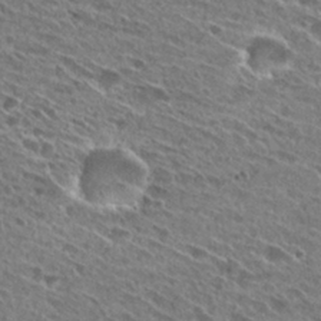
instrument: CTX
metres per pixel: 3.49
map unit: Hto
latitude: 27.3860
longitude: -44.1200
